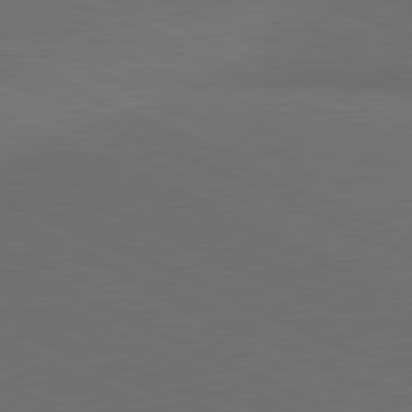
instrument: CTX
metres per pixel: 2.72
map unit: lApd
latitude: 81.2915
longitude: 148.1795
